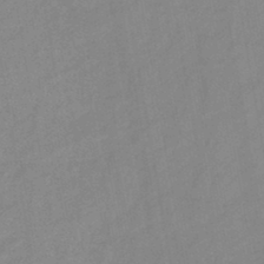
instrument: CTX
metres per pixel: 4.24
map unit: HNb
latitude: -45.7667
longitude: -38.8380
